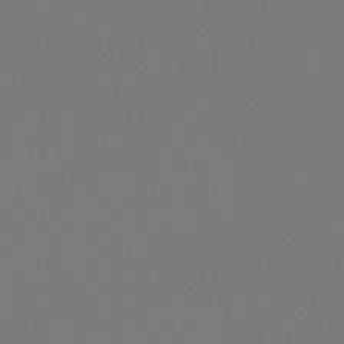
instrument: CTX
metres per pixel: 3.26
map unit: lHb
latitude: -46.9541
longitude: 72.1983
